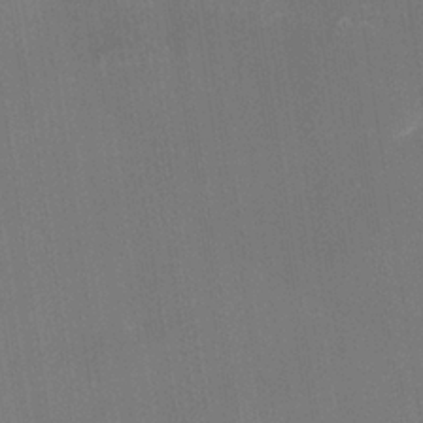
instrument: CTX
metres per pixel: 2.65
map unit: Nhe
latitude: -38.4062
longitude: -119.0080
